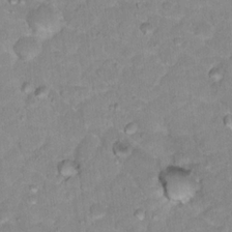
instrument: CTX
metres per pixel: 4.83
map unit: Hto
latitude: 17.6127
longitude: -35.5182
